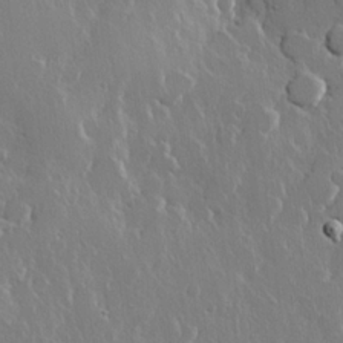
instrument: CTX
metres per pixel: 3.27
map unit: lHvf
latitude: 21.9339
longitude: 147.0864
